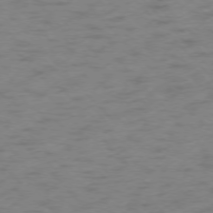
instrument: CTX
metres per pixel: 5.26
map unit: Ap
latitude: -76.3684
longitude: -80.2145
